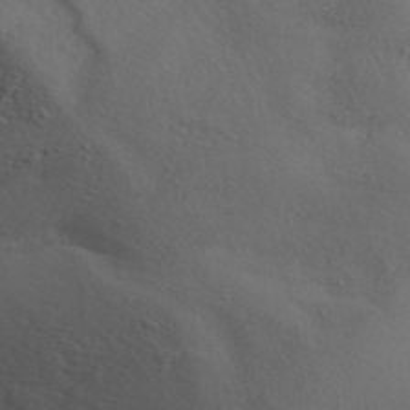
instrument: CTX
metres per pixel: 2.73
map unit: ANa
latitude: 41.9717
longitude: 53.9178
